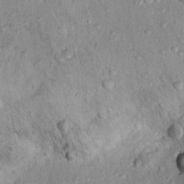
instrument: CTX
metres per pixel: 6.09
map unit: Ht
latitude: 9.2348
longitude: -36.4601
